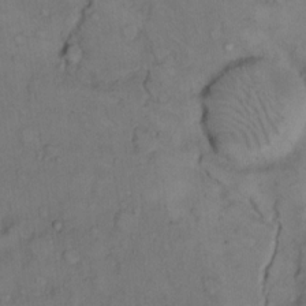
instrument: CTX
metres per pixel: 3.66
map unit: Hto
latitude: 11.0648
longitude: -61.0836
